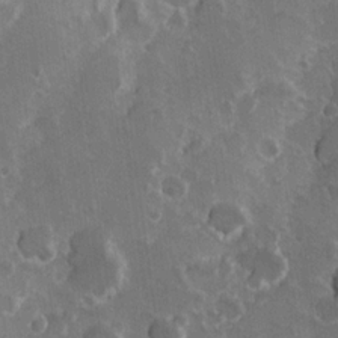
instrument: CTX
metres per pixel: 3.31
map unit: Hve
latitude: 24.3467
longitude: 146.3306
